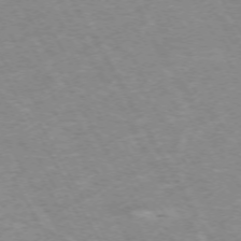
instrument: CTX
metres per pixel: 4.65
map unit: Hpe
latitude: -72.2928
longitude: 10.2362
